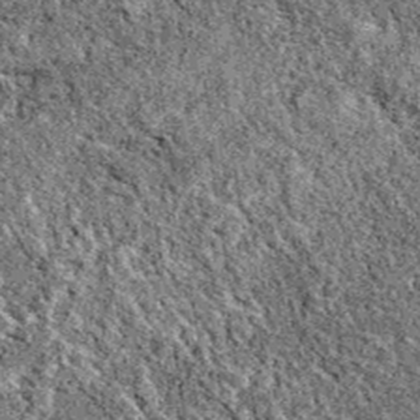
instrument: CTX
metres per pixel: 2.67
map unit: eAb
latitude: 38.4223
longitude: 111.1431
